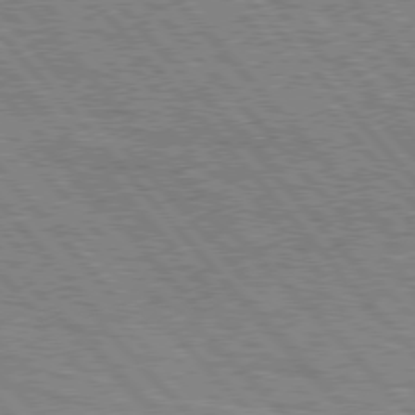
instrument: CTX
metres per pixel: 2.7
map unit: lApd
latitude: 76.7057
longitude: -72.0633
